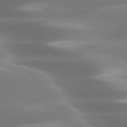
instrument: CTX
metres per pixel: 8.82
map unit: lApd
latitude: 79.8017
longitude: -118.5357
